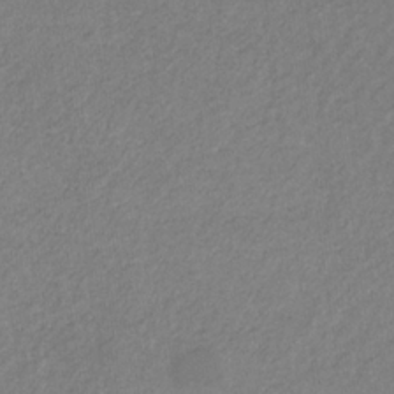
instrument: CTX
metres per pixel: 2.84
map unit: eHb
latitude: -31.5021
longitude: 67.9745
